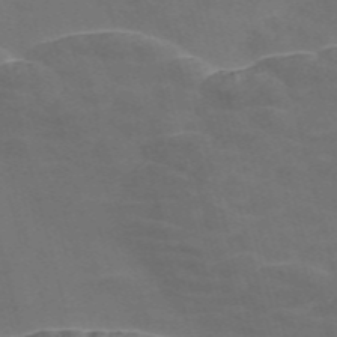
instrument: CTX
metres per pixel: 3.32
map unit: Nve
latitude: -57.8989
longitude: 65.5777
